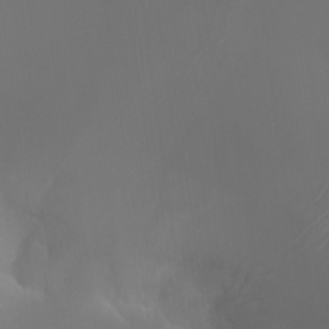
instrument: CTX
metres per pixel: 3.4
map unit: HNhu
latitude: -2.8219
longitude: -6.1956
